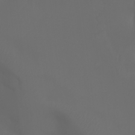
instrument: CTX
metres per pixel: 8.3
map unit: Aa
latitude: -7.5777
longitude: -72.0255
